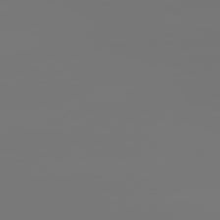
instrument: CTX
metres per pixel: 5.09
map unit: lApd
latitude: 81.0836
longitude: -152.1767
